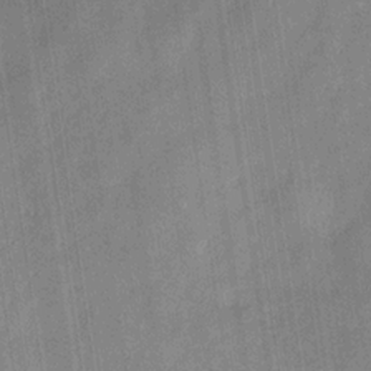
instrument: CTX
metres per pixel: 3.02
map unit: eHb
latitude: -29.5021
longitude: 69.5021
